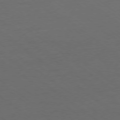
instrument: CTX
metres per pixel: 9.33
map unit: Ap
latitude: -78.8219
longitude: -97.1592
